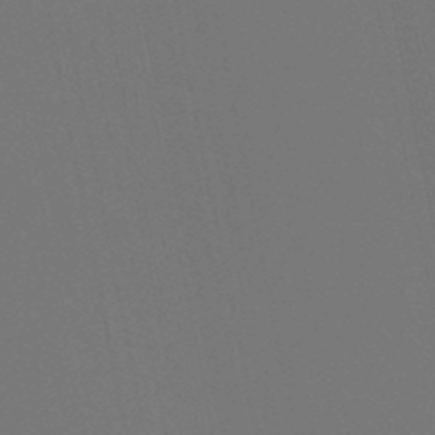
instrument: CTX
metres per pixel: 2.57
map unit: lHb
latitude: -49.8234
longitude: 75.0487
